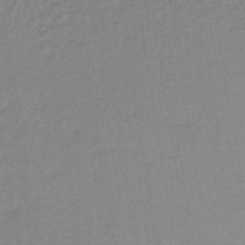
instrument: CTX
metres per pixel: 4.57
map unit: lHb
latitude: -33.9178
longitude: 64.6330
